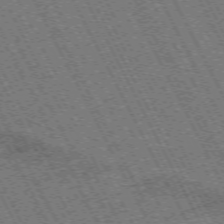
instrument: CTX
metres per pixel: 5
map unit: Hpe
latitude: -71.9556
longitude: 10.4251
